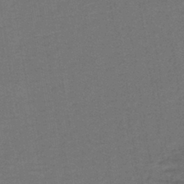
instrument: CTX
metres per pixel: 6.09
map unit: lHb
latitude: -39.8989
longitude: 58.3117
